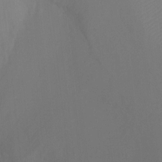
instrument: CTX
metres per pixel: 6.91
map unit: Ht
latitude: -6.9352
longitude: -31.0459
